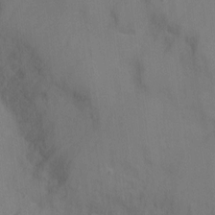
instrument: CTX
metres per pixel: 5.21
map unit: Nhu
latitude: -10.6708
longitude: -36.6680
